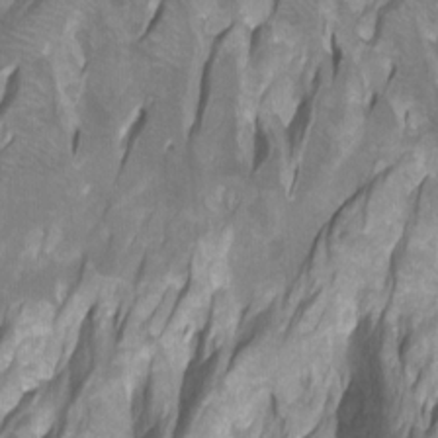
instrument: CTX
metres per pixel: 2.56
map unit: Htu
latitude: -7.3698
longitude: -48.9325
